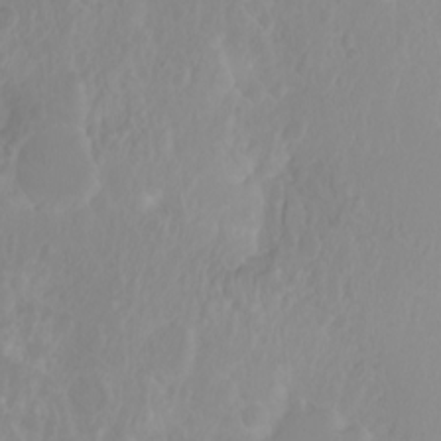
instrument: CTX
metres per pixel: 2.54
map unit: Ht
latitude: -1.3132
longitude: -61.1970
